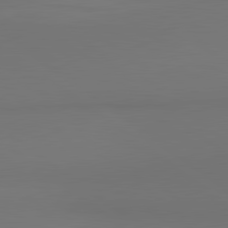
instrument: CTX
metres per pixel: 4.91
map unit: lApd
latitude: 81.0647
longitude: 154.1795
